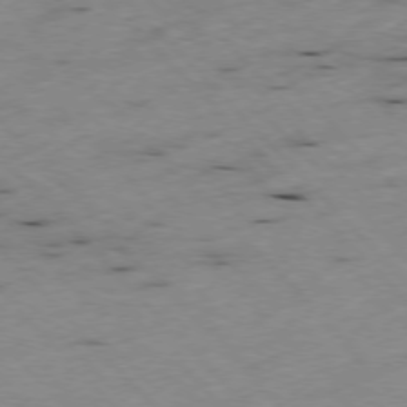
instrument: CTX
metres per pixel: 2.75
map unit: Ap
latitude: -77.2187
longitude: -60.7813
